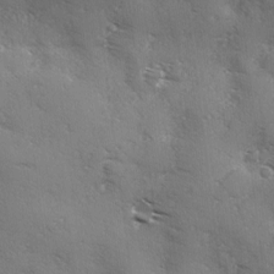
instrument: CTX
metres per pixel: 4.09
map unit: Ave
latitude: 0.0255
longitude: -111.9339
